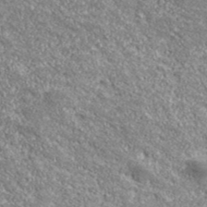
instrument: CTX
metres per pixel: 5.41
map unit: eHh
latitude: 43.2537
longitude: -89.9339
